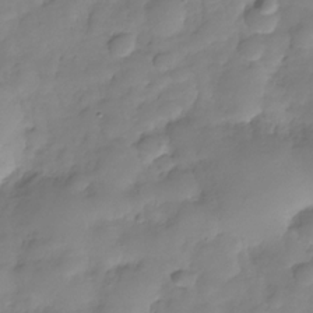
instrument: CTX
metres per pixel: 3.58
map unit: Hve
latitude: -29.5777
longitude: 93.9178
